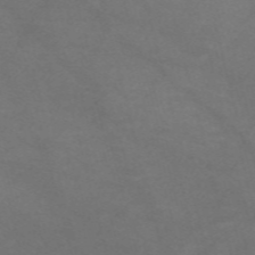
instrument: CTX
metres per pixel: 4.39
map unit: Nve
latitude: -58.3117
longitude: 59.6532
